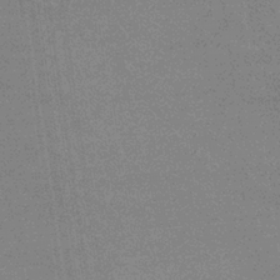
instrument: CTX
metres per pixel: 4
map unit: eHb
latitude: -36.6707
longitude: 76.6330
